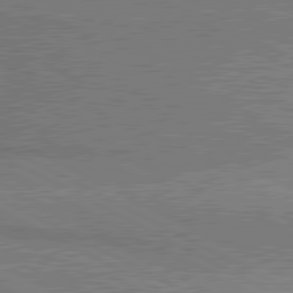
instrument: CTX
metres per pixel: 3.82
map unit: lApd
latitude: 80.6490
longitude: 141.3510
